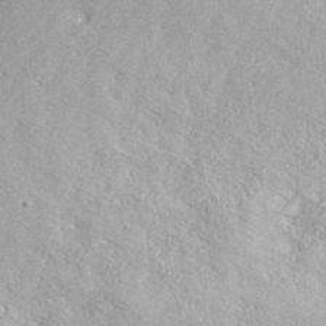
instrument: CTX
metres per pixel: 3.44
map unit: ANa
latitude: 38.6301
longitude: 20.8030
